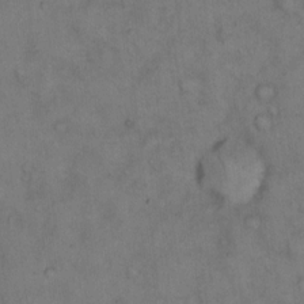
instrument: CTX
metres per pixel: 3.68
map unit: eHh
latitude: 14.8002
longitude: -62.3656
